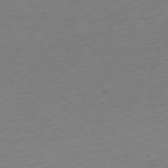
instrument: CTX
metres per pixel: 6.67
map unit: Ap
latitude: -75.4833
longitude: -64.9514
